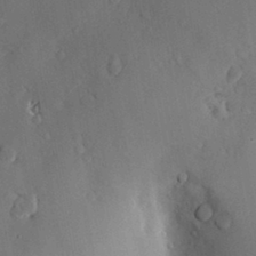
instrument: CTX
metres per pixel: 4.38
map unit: Nve
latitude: -7.9367
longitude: 174.8974
